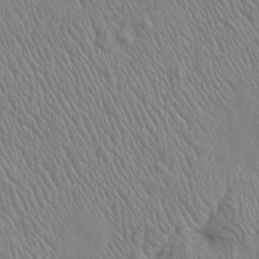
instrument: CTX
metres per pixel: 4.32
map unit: Htu
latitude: -3.2375
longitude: 156.9164
